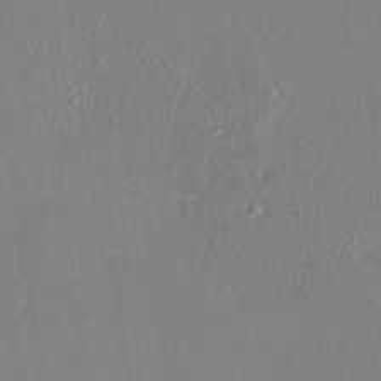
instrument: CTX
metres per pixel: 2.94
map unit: HNhu
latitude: 7.3104
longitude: 2.6140
